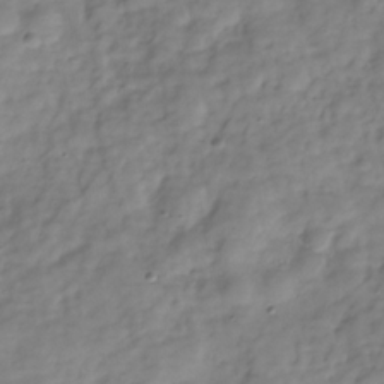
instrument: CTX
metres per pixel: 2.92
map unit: Hve
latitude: -30.1039
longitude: 93.8800
